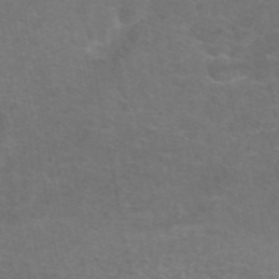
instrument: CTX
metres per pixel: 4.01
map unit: eAb
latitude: 47.6316
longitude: 106.0661
